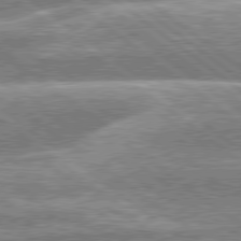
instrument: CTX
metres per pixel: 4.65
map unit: lApd
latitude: 79.3293
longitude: -158.2712
